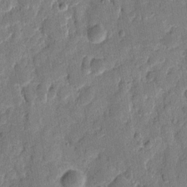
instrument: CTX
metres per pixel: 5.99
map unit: eHh
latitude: 8.7813
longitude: -66.4412
